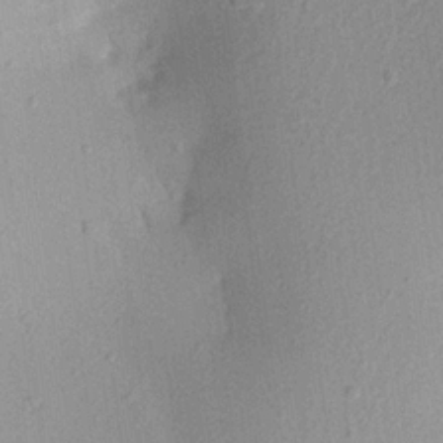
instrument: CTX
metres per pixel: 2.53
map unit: Aa
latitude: 19.2348
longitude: -144.3845
